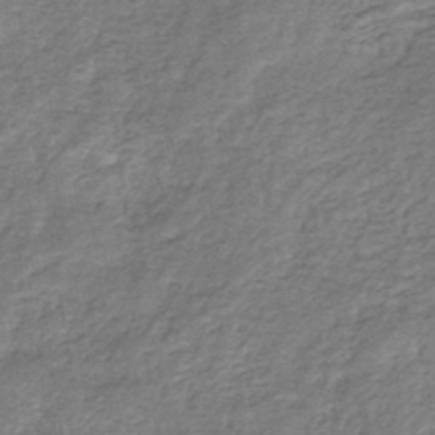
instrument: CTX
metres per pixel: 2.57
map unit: eHb
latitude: -33.6155
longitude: 75.7289
